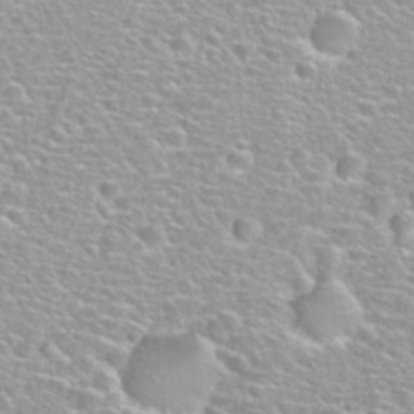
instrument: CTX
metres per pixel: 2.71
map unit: Hto
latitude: 30.2523
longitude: -49.3293
